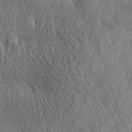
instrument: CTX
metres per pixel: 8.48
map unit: Aa
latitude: 26.5735
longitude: -141.2348
